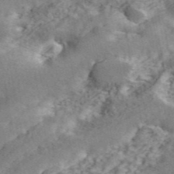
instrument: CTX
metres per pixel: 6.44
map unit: ANa
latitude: 44.6679
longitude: 45.1620
